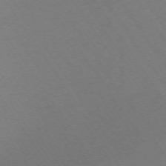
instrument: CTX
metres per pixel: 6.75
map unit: Ap
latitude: -73.6155
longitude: -70.6679
